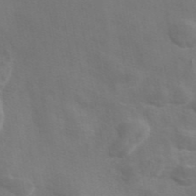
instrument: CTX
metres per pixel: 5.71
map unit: eAb
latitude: 45.1403
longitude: 125.6911
